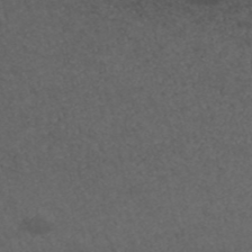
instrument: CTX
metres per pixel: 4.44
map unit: ANa
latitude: 42.6302
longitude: 28.3306
